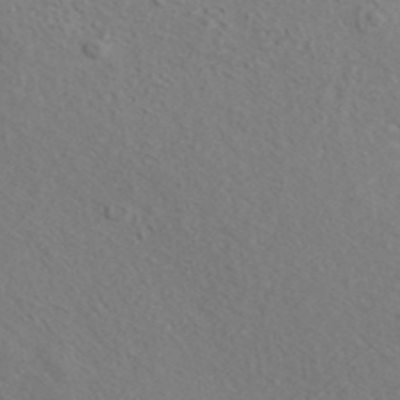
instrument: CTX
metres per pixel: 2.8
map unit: ANa
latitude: 42.2523
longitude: 33.0865
